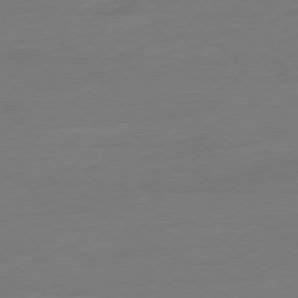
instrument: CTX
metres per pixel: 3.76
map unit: Ap
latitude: -78.6707
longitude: -76.4601
